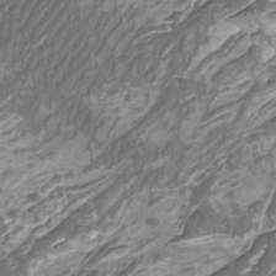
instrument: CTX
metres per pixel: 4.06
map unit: Htu
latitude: -10.3495
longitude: -74.2145
